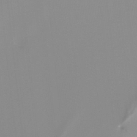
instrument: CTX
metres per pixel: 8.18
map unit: Ht
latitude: -13.7667
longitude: -51.1592
